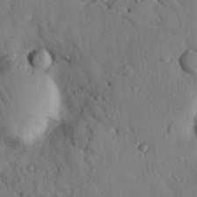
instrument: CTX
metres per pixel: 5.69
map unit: Nhu
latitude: 21.4994
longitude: -76.2900
